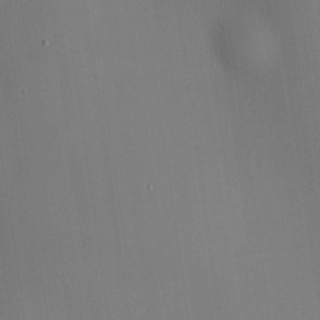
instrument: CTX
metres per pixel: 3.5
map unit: HNhu
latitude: 9.5182
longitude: 14.6330
